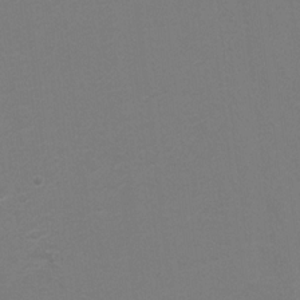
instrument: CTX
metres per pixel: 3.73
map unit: Hto
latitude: 7.0836
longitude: -35.9150
